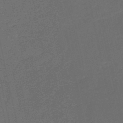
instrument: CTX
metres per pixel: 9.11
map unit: HNb
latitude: -53.3131
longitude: -42.4223
